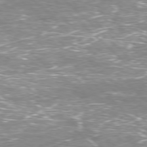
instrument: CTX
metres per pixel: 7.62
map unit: Hpe
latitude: -77.8800
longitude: 15.2943
